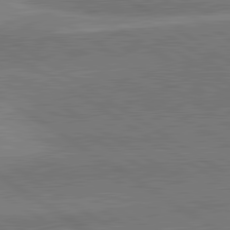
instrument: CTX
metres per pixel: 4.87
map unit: lApd
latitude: 81.4615
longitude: 140.0094
